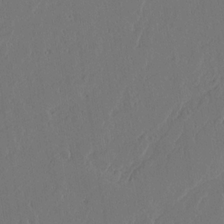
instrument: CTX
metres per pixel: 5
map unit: Aa
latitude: 18.1766
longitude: -126.3845
